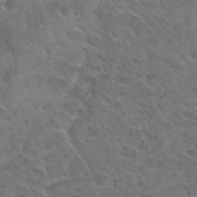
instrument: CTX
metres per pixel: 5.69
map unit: Hto
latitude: 29.1592
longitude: -39.1025
